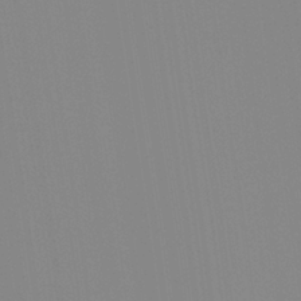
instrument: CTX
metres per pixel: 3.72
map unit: Htu
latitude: -14.7652
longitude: -47.8206
